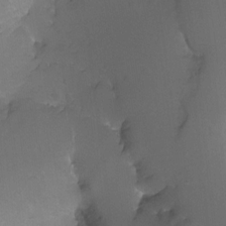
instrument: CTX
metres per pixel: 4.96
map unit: Ht
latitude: -9.9178
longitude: -37.1781
